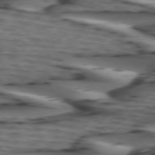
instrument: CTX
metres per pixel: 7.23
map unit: lApd
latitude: 74.4790
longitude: -71.6694
